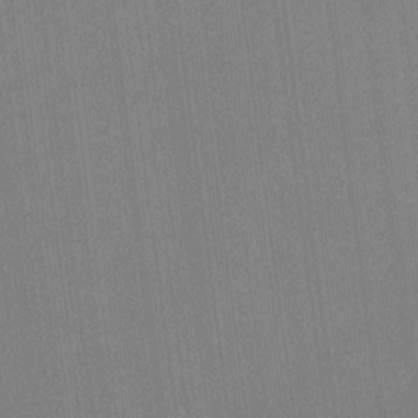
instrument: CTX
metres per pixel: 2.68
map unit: Ht
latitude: -6.2550
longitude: -27.4993
